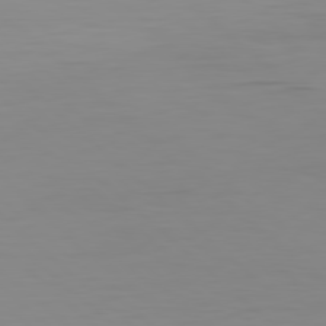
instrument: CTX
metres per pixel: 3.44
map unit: Hpe
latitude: 78.3845
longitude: -168.3467
